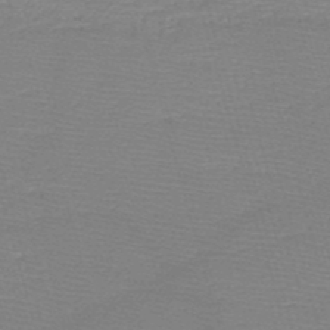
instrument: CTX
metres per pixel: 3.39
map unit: HNb
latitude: -49.0487
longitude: -42.3278
